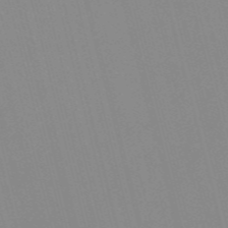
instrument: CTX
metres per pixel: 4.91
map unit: Nve
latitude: -57.3887
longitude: 61.8233
